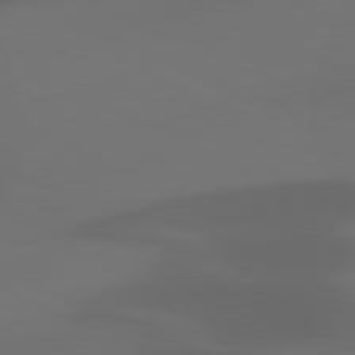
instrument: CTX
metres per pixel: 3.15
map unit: lApd
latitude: 81.3104
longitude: 122.6330
